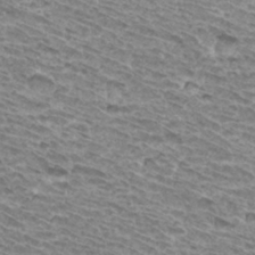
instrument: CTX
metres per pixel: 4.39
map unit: Hto
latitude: 33.4615
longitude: -40.5356
